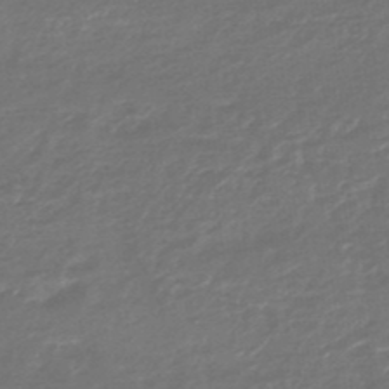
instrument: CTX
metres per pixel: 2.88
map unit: HNhu
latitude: -46.5007
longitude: 89.8044
